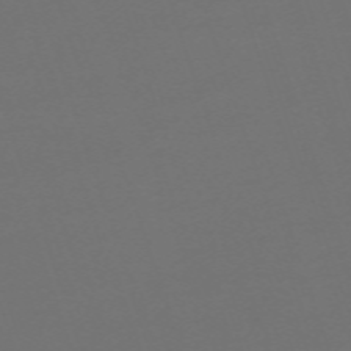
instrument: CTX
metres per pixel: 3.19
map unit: eHh
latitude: -63.9745
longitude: 49.5777
